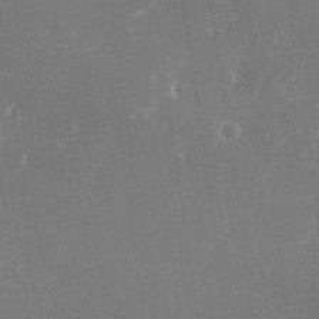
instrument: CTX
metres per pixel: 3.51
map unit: Nhu
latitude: -25.8611
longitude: -71.9906
